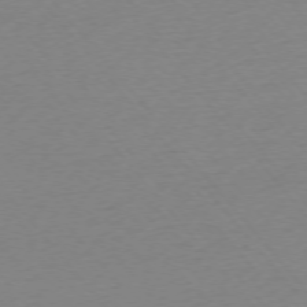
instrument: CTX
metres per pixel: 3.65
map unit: Ap
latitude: -75.4077
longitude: -71.5182
